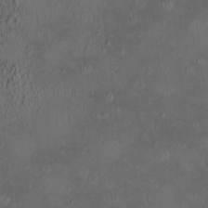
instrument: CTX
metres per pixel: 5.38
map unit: HNhu
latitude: 5.6694
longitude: 13.2943
